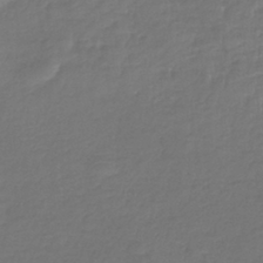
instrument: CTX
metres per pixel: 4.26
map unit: lHb
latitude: -39.5021
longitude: 73.8233
